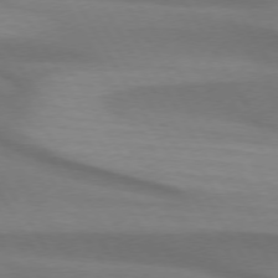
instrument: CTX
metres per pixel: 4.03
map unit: lApd
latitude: 74.3278
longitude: -65.8583
